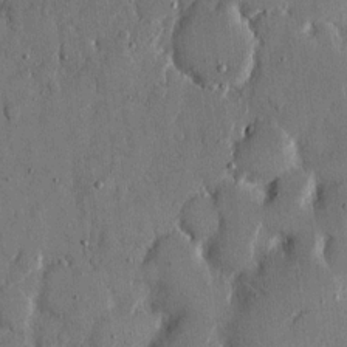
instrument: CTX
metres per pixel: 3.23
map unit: eHh
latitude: 13.1025
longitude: -69.1025
